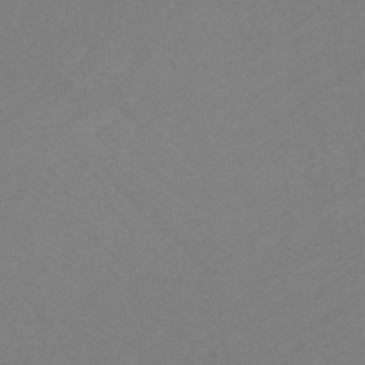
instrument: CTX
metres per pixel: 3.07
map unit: lHb
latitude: -31.4832
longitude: 64.2551
